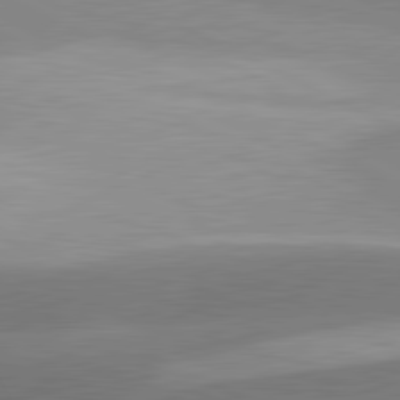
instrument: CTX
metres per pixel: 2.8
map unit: lApd
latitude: 81.5182
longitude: 127.5021
